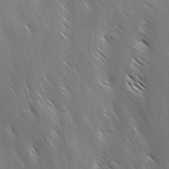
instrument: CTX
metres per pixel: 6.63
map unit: Ave
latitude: -0.6897
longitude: -112.7813
